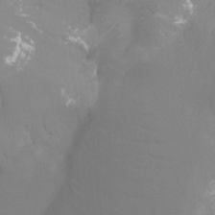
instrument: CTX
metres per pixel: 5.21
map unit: Ht
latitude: -13.7667
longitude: -50.2144
